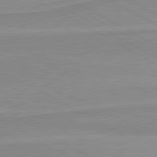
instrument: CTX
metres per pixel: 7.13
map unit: lApd
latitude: 80.3467
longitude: 171.2565
